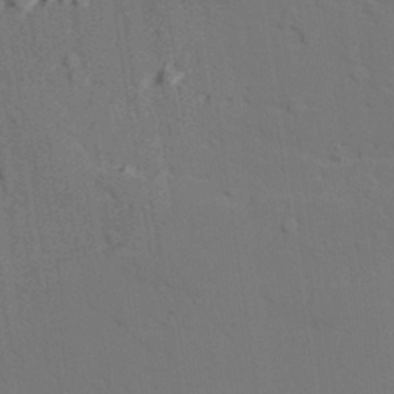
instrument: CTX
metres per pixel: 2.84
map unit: lAvf
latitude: 27.7450
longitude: -109.6505
